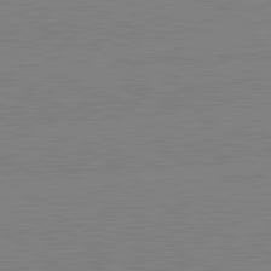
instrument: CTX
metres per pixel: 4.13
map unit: lApd
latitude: 81.9717
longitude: -156.5923
